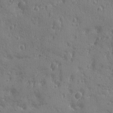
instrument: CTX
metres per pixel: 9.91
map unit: Ave
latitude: -8.6896
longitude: -119.0647
